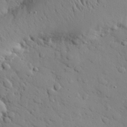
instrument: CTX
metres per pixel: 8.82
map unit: eHh
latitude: 25.9150
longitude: -78.2523
